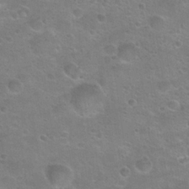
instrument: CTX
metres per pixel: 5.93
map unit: Hto
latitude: 22.8380
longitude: -50.1766
